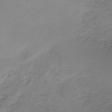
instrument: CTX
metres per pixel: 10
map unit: HNb
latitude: -35.6533
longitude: 56.3495
